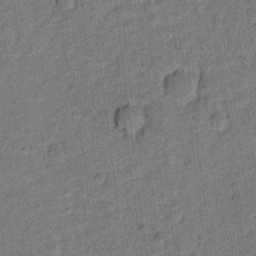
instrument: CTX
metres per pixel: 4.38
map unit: Ht
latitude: 9.2915
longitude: -38.8380
